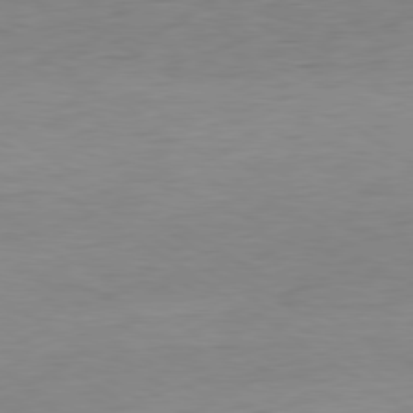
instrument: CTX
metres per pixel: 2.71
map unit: Ap
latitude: -80.4440
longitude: -79.9150
